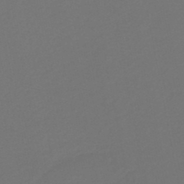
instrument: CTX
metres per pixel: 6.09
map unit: HNb
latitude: -47.4643
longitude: 56.8597
